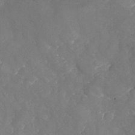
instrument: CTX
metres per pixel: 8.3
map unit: Nhu
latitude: -24.7841
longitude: -57.1970
